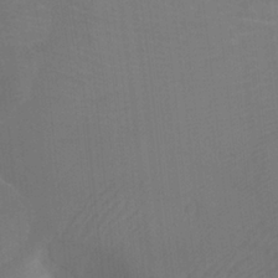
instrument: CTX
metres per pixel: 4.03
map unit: Ht
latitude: -3.6721
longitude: -27.4427
